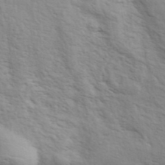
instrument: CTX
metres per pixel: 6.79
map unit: ANa
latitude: 41.5182
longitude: 49.8423
